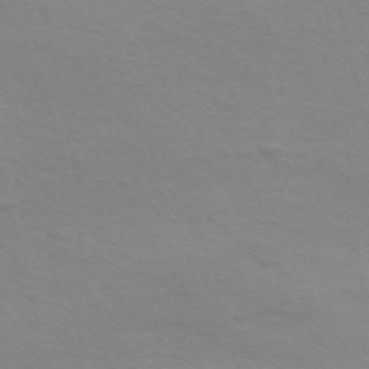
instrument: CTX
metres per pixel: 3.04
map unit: Nve
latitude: -57.3132
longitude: 63.5588
